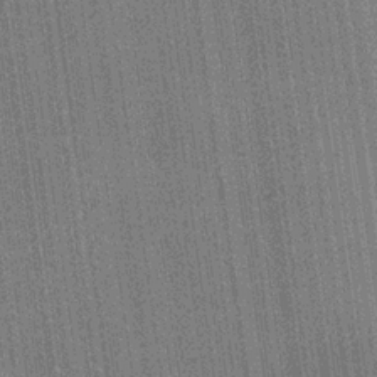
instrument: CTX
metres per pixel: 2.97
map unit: lHvf
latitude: 19.6316
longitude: 142.6896
